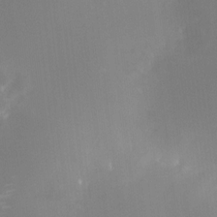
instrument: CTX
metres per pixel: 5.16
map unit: HNhu
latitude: 7.6883
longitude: 9.8422
